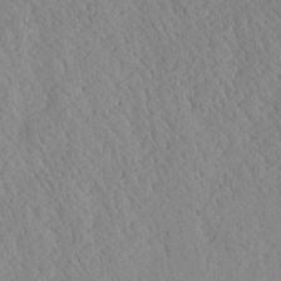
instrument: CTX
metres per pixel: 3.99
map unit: Ave
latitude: 24.1955
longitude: -133.7072
